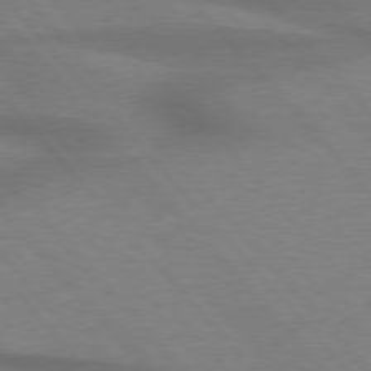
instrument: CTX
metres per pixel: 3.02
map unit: lApd
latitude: 76.4412
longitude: -86.8191
